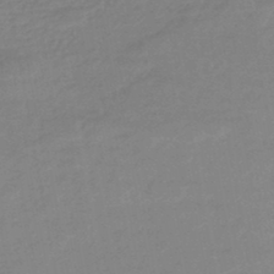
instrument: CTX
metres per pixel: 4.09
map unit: HNhu
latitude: -45.2754
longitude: 90.0850
